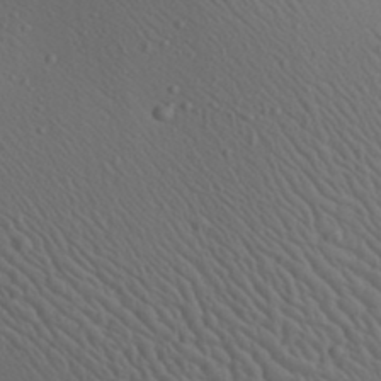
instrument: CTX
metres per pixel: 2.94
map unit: Aa
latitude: 23.3671
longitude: -138.2522
